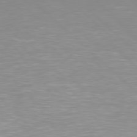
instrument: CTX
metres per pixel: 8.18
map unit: Hpe
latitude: 77.6505
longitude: -161.2159
